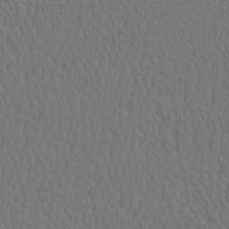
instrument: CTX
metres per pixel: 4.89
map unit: eHh
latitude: -2.5573
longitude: 15.2754
